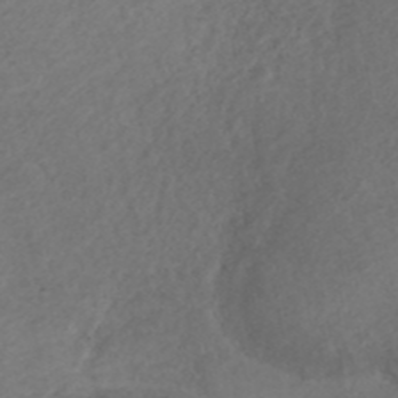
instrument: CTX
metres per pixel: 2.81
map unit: ANa
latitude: 42.8947
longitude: 27.5399
